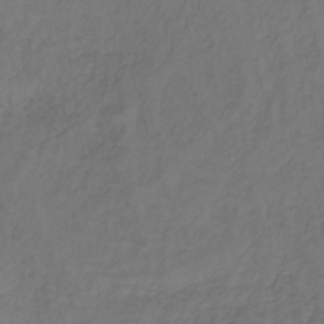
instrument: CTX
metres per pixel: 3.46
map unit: lHb
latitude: -39.1431
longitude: 72.9730
